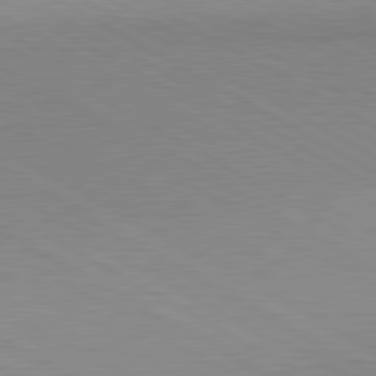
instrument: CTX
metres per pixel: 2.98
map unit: lApd
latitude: 80.6868
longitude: 150.4818
